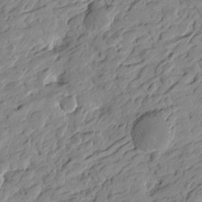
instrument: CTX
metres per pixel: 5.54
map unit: Htu
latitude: -4.6140
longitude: -179.5560
